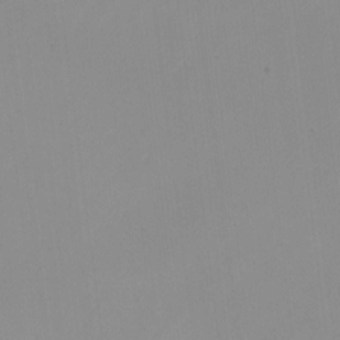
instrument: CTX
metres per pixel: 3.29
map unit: Nhu
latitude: -7.1809
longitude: -90.7246
